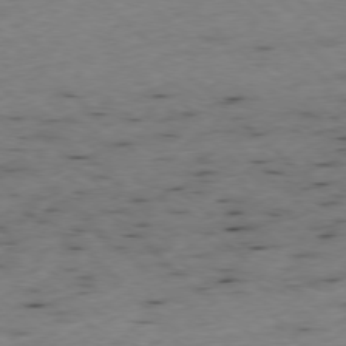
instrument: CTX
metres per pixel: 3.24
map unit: Ap
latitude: -77.8044
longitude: -60.3845
